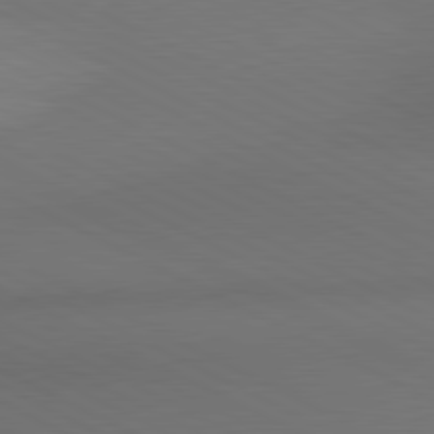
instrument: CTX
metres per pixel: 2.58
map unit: lApd
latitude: 81.0080
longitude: 138.3873
